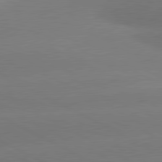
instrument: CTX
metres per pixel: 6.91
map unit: lApd
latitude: 80.8380
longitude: -150.5545
